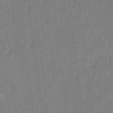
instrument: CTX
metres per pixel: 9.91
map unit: eHh
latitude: 10.1389
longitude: -68.7435
